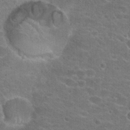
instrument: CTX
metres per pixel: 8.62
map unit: Hto
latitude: 21.8395
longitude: -43.8394
